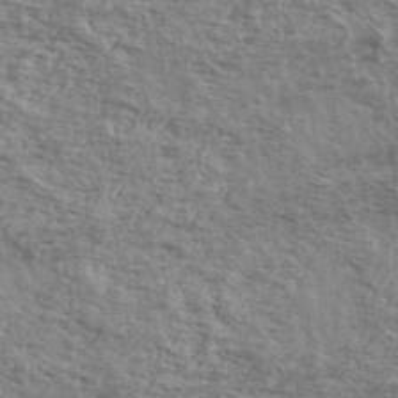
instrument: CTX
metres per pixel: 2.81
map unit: Ave
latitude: 40.0822
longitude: -110.2334
